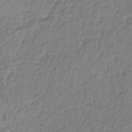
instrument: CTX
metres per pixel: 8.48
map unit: lHb
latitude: -35.3321
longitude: 63.1998
